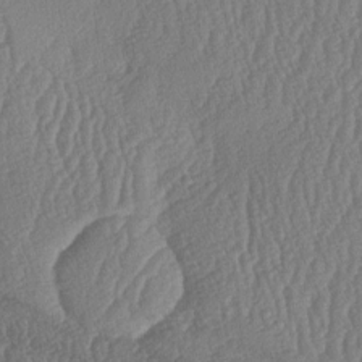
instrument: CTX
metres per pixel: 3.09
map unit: lAa
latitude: -7.4265
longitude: -129.8394
